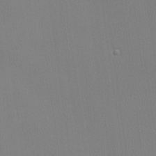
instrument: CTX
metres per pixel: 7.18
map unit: lHvf
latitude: 21.7072
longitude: 141.1809
